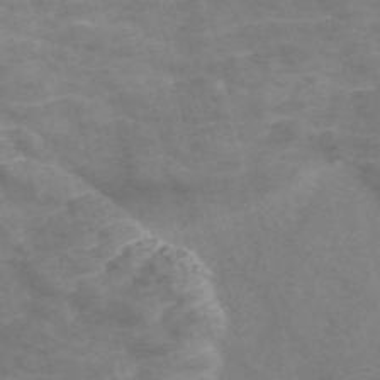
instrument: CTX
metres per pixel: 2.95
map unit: Nve
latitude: -58.2928
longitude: 66.5574
